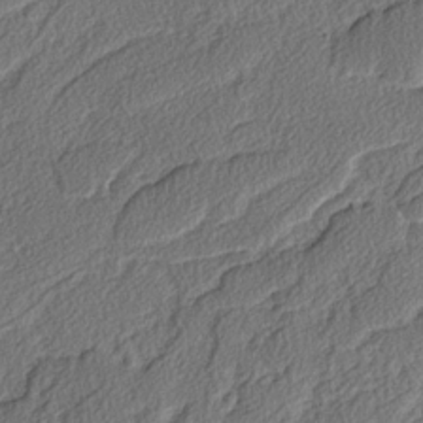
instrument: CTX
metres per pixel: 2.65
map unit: lAvf
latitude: -3.6343
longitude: -108.0633
